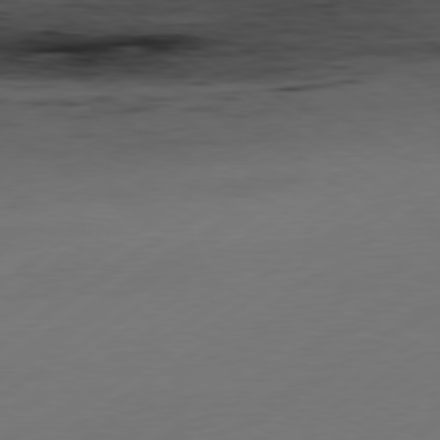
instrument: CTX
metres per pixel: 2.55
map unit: Hpe
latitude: -80.6330
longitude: 15.3132
